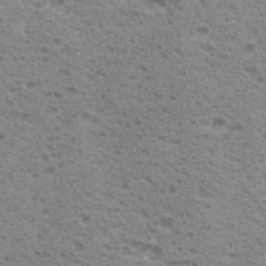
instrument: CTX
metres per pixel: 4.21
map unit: Nhu
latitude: 18.5356
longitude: -31.0081
